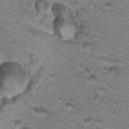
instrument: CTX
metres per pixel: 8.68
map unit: Hto
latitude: 21.7072
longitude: -32.4601
